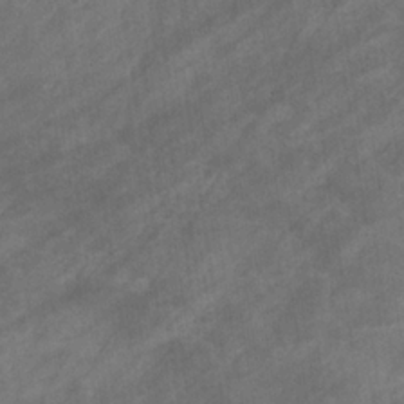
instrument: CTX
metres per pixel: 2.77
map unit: eHb
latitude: -32.9542
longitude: 71.8045
